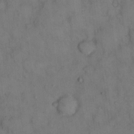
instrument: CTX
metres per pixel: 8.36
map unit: eHh
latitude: 14.3279
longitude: -62.3090
